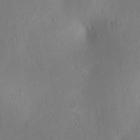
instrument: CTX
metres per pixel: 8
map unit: lAa
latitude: 4.1200
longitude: -117.6316
